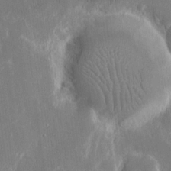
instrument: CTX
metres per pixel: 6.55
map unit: eHh
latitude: 15.3104
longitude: -71.0269
